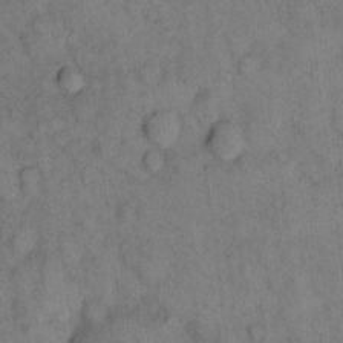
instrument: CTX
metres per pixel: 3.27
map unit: eHh
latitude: 14.5357
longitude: -63.0270
